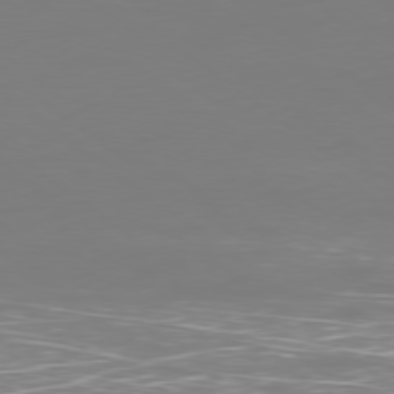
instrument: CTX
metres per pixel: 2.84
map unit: Ap
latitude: -79.7288
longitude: -60.8569
